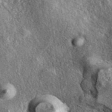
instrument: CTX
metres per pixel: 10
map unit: eAb
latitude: 39.5749
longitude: 108.1228
